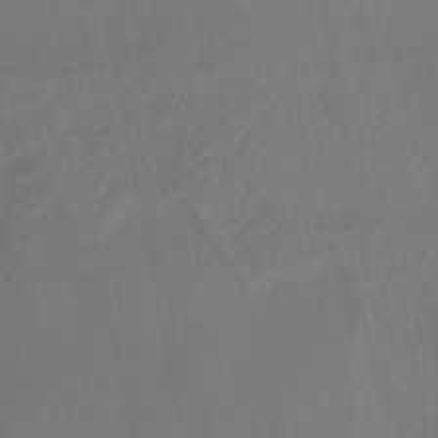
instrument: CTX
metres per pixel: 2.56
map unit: ANa
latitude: -37.7666
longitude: 95.2565
